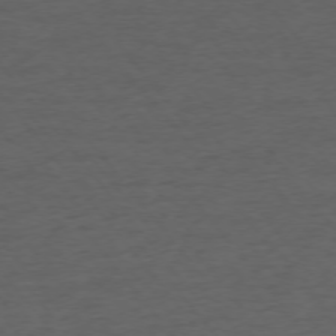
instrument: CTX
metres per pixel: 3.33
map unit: Ap
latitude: -75.7856
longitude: -84.2901
